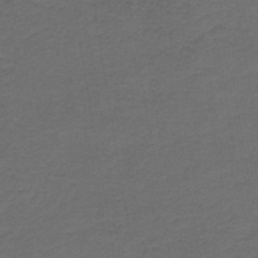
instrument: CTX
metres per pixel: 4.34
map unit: HNb
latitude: -43.2753
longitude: 51.4265
